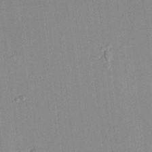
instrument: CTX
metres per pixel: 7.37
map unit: lHvf
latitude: 21.1970
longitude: 144.5763
